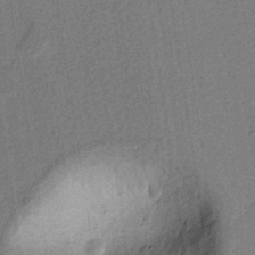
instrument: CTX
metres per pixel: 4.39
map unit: lAvf
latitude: 8.8380
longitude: 165.3510
